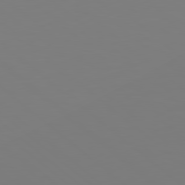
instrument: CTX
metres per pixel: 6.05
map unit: Hpe
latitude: 78.8758
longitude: -173.9150
